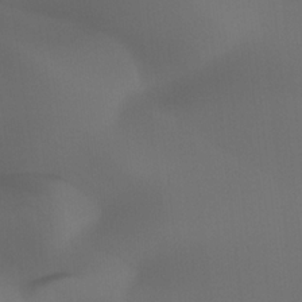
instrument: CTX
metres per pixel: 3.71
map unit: Ht
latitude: -4.6896
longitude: -62.6869
